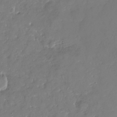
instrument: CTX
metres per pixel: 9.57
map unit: Nhu
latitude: -29.5210
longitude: -79.8017
